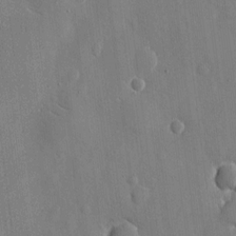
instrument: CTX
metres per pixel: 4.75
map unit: eHh
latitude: 10.2523
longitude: -69.8583
